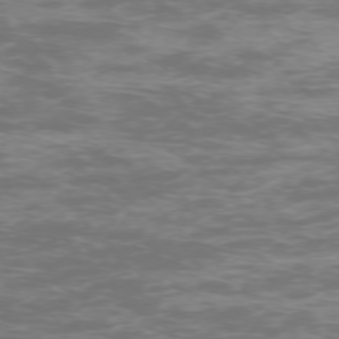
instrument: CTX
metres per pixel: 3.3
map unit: Ap
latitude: -75.4455
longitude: -68.3845
